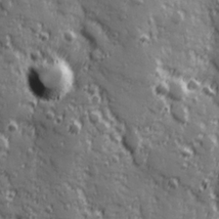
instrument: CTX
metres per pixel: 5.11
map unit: Hve
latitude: 25.1781
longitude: 146.6707
